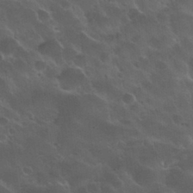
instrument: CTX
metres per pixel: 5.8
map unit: Nhu
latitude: 30.7247
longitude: -55.4615
